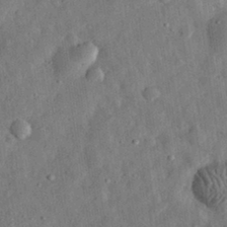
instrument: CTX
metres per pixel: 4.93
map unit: eHh
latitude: 31.6883
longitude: -76.7624
